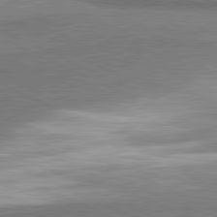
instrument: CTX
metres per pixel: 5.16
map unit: lApd
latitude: 81.1403
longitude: 164.0472
